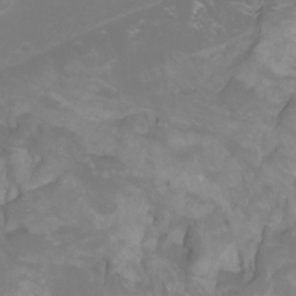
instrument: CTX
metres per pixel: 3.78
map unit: Htu
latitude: -0.3873
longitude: -76.4979
